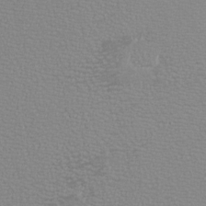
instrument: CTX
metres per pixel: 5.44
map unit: eHh
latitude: -7.8233
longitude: -71.1025
